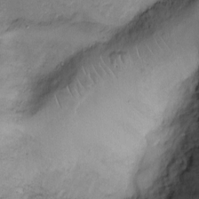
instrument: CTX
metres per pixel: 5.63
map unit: Ht
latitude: -3.7288
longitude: -14.3090
